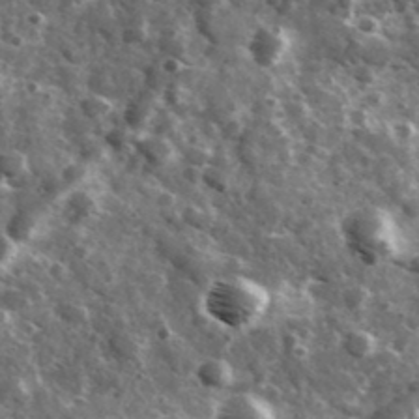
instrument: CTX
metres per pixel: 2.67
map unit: Ave
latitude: 38.1578
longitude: -108.0444
